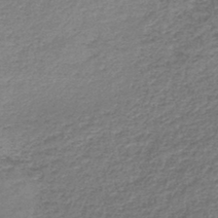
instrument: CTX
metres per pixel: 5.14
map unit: lHb
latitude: -44.4251
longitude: 59.4832
